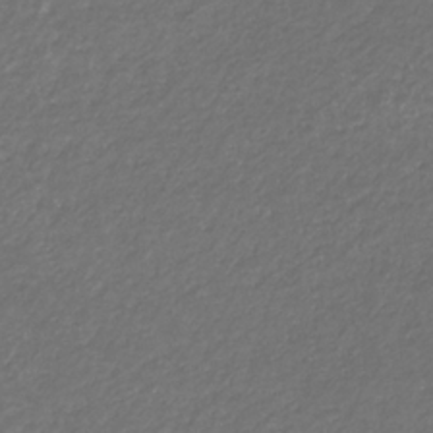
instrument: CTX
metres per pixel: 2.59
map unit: eHb
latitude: -32.3118
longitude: 69.9178
